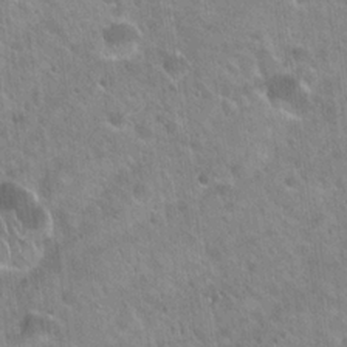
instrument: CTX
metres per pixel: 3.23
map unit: Hto
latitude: 22.0255
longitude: -53.9528
